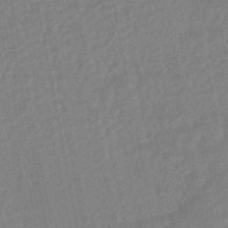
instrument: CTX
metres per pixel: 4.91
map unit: HNhu
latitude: -46.8597
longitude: 98.9353
